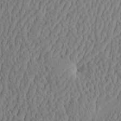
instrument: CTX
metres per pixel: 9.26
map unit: eHh
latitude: -3.5777
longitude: 15.2565
